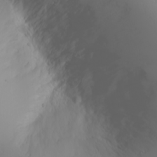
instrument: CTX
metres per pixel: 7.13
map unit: Nhu
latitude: -4.0661
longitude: -84.8758
